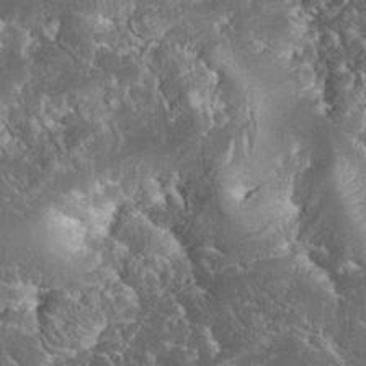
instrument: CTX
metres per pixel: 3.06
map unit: eHh
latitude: 34.5168
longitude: -64.7246
